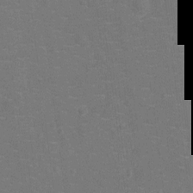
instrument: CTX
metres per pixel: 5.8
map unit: Ht
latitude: -12.1606
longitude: -25.1970
